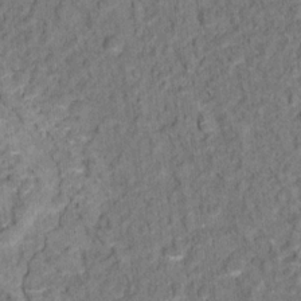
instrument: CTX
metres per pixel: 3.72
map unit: Hto
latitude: 15.8395
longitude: -36.3656
